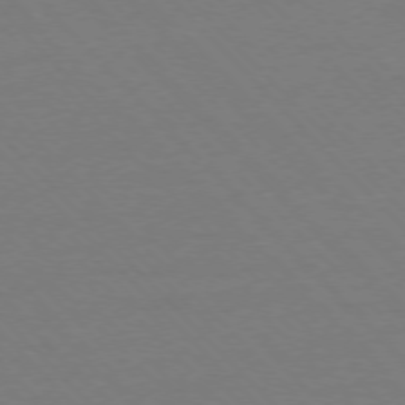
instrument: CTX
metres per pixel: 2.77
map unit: Ap
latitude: -76.6896
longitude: -85.6316
